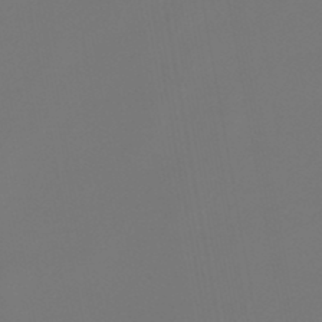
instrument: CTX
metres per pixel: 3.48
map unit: lHb
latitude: -47.1998
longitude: 71.2754
